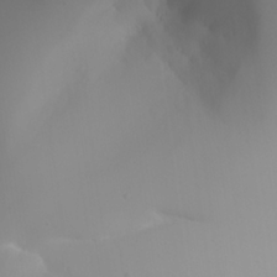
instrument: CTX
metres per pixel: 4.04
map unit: Aa
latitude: 24.3278
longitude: -127.2348
